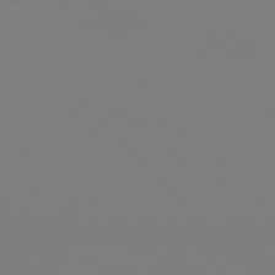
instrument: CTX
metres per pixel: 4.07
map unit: Hpe
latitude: 76.9136
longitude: -160.7435
